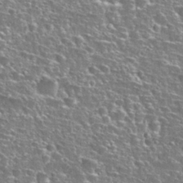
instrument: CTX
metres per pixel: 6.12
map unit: Hto
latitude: 27.2726
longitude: -50.6301
